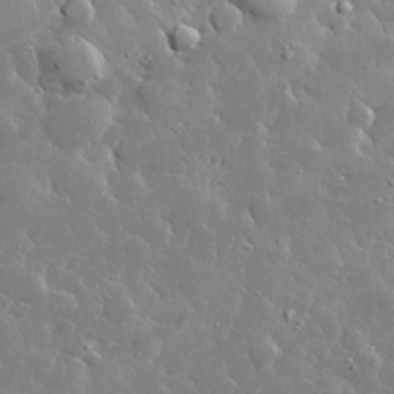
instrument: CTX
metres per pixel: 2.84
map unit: lHvf
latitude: 32.9514
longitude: -92.9513
